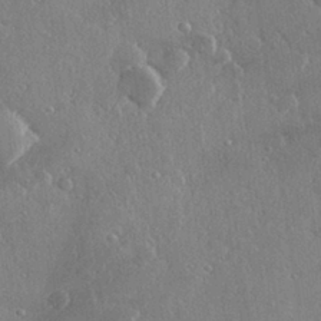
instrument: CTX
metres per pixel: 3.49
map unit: Hve
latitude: 28.8947
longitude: -92.3656
